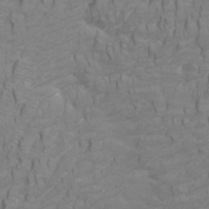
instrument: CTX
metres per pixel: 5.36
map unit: Htu
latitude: -5.4454
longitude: -72.3279
